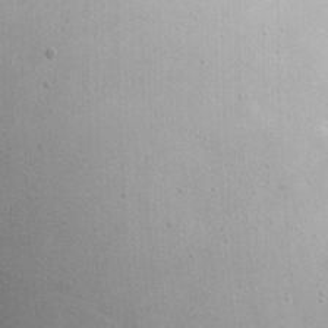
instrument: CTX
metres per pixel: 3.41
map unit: Nhu
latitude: 0.0633
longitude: -78.1767
